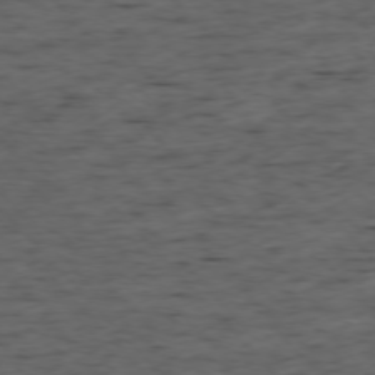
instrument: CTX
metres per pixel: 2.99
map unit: Ap
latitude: -76.2739
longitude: -91.7261
